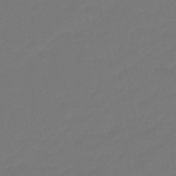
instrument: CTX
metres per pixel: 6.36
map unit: eHb
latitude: -47.2943
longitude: 86.3495
